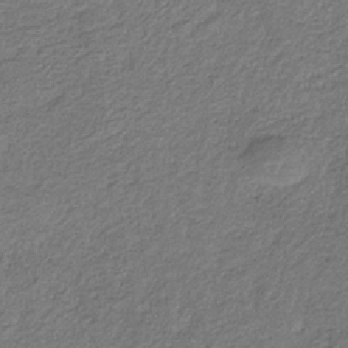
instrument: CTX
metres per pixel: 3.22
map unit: eHb
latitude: -30.7463
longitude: 68.9163
